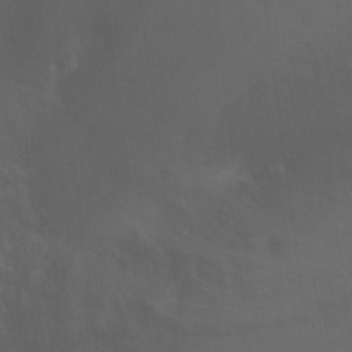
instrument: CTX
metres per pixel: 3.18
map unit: Ht
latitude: 10.9892
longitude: -40.6490
